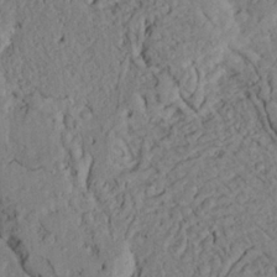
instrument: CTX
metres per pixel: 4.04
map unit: Ave
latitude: 23.7261
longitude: -132.6868
